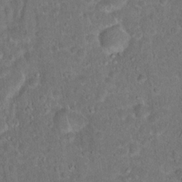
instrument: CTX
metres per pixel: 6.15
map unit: Hto
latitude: 17.1970
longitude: -41.0647
